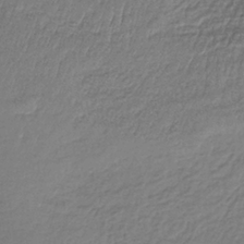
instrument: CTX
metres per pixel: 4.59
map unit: lHb
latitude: -36.2739
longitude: 61.1809
